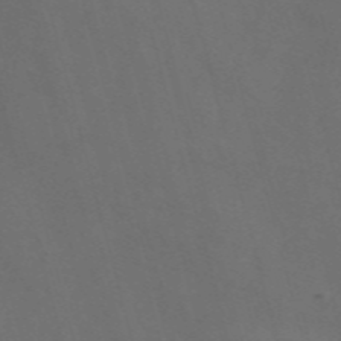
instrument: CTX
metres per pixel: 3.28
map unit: Nve
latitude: -58.1605
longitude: 65.2187
